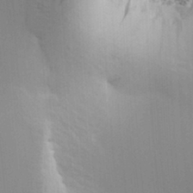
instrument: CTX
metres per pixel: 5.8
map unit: HNhu
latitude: 10.0633
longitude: 23.1431
